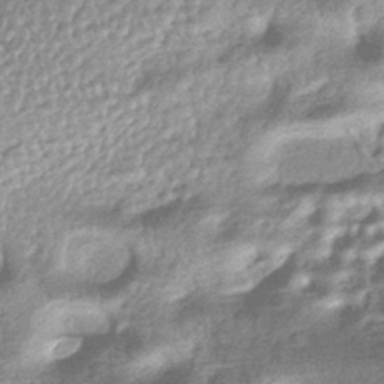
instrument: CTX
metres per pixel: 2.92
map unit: HNhu
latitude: -43.7855
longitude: 93.1809
